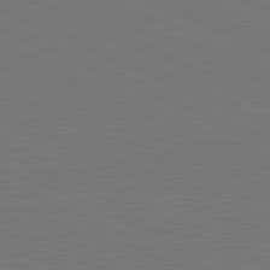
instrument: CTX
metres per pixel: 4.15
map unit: lApd
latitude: 81.6883
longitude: 149.8801
